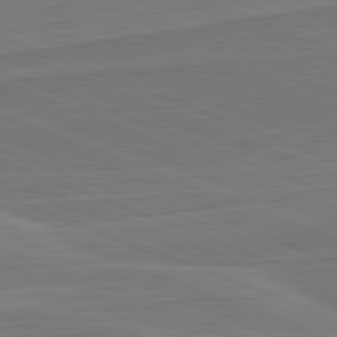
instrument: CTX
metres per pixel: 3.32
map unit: lApd
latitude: 82.2333
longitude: 140.7841
